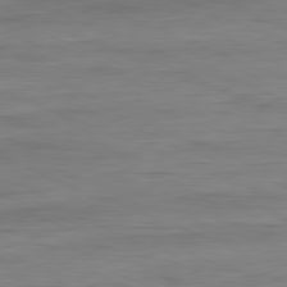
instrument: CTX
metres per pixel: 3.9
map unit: Ap
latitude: -81.9178
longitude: -74.1578
